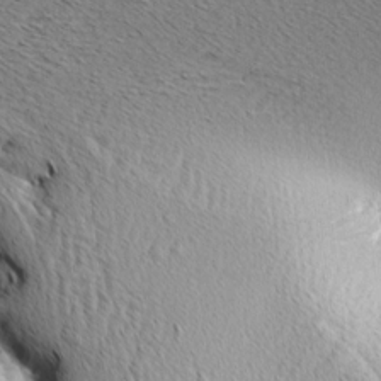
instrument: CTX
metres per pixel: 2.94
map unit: Aa
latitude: 7.0836
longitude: -137.8773
